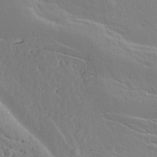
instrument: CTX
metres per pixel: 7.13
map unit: lAvf
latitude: 16.2523
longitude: -125.8394
